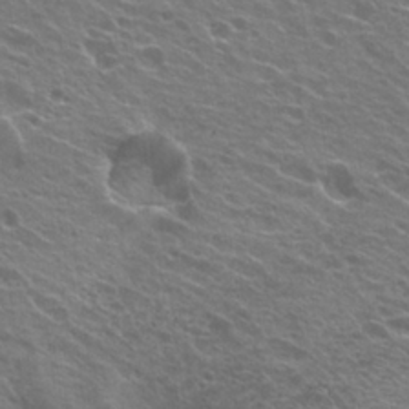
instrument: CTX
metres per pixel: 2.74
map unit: Hto
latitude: 24.5923
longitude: -30.5924
